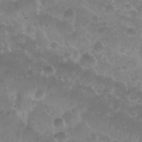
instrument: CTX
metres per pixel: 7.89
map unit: Nhu
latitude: 29.0269
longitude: -55.2537
